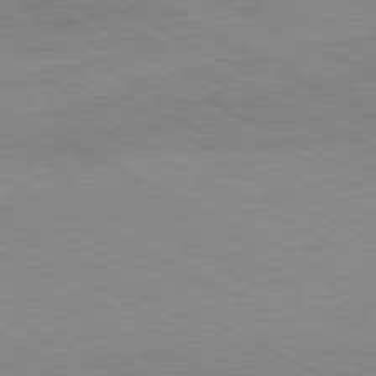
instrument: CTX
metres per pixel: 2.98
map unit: Ap
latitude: -81.7478
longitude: -72.1200
